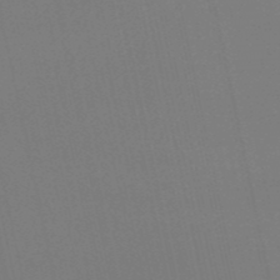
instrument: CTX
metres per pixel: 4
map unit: eHb
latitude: -51.2376
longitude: 70.4440
